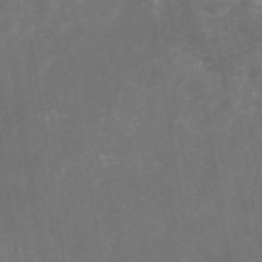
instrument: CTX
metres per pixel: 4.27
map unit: eAb
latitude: 46.5168
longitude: 126.4062
